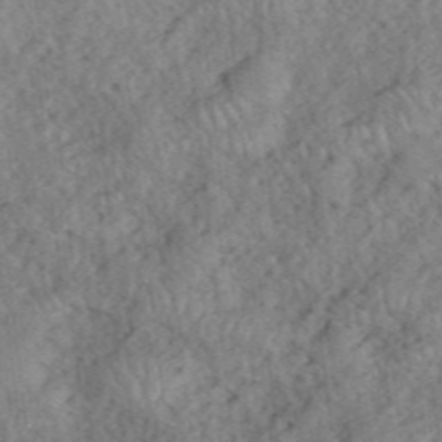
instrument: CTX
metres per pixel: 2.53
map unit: eHh
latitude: 38.9514
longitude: -56.2333
